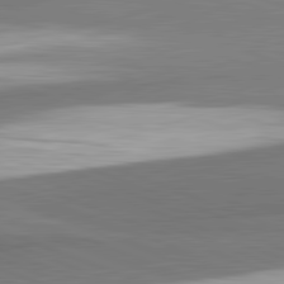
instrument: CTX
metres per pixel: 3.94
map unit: lApd
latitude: 82.3845
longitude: 160.3117
